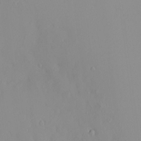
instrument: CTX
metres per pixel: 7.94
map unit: HNhu
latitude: 2.5168
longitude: 7.1809
